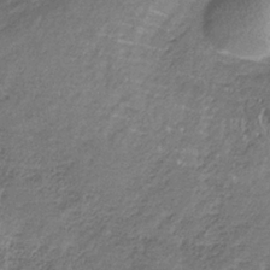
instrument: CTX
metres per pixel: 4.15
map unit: HNb
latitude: -33.0109
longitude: 59.1620
